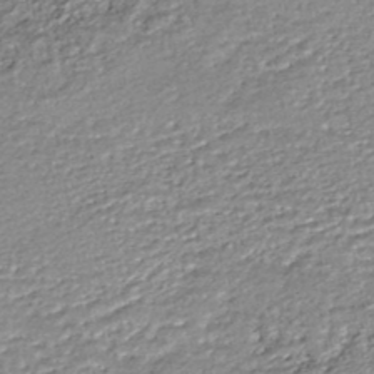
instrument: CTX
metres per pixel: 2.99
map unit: HNhu
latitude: -46.6896
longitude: 102.8030
